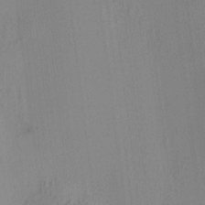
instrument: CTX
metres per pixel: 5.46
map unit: HNhu
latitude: 8.6113
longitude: 13.7667
